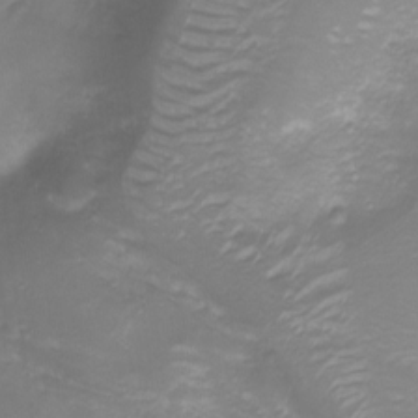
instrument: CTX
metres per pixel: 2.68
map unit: Nhu
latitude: -8.5196
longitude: -81.0647
